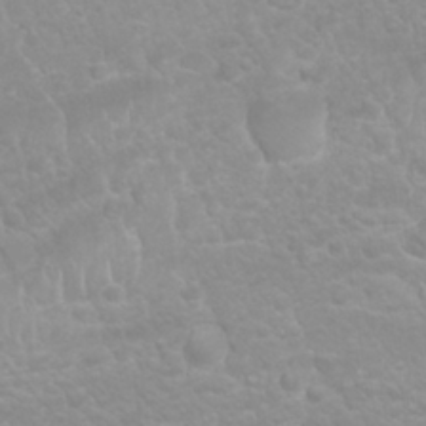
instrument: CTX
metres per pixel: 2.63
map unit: Nhu
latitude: 26.8758
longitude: -62.1956
